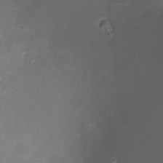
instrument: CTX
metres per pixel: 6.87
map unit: HNhu
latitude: 9.6505
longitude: 15.2376
